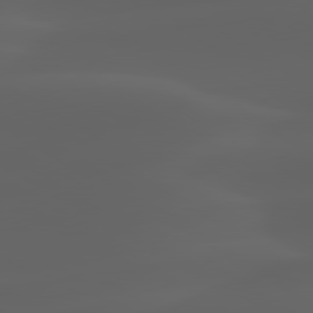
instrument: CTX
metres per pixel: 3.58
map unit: lApd
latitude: 80.1956
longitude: -92.9702
